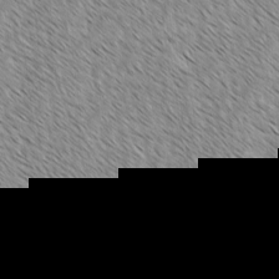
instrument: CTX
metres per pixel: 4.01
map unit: lAvf
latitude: -2.1605
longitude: -113.7261
